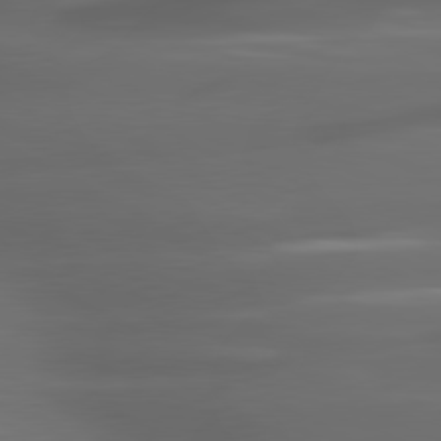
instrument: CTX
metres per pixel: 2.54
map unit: lApd
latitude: 80.6490
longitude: -141.4804
